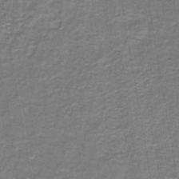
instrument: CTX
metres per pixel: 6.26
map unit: lHb
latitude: -43.2753
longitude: 55.1053
